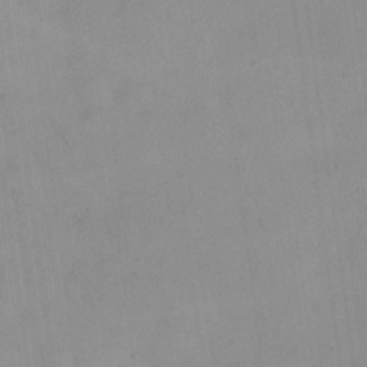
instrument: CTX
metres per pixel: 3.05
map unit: eHh
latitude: 24.2522
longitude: -64.4979
